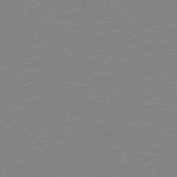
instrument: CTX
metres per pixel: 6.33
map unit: Hpe
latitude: 78.8569
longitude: -124.1955
